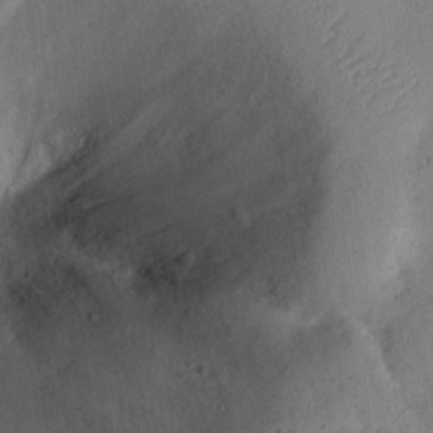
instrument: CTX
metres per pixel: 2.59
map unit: Nhu
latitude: 24.4978
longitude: -73.9906
